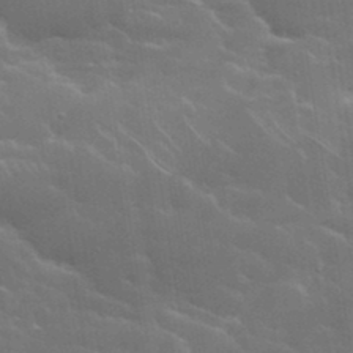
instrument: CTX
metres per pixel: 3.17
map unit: lHvf
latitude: 37.0270
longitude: -91.8772
